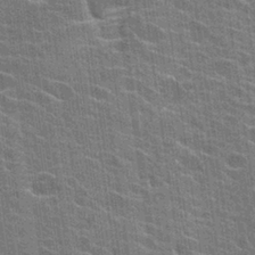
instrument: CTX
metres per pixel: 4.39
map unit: Hto
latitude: 24.0255
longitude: -43.2159
